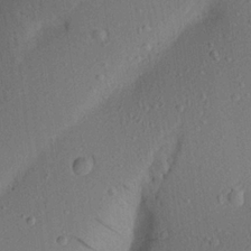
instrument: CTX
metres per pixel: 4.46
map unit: Aa
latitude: 20.5735
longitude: -141.2348
